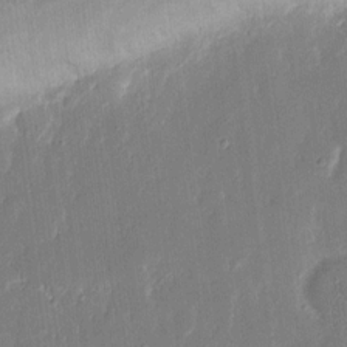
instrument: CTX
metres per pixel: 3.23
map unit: eHh
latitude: 13.7261
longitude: -70.6868
